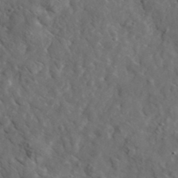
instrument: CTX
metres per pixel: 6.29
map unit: lHvf
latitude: 35.5560
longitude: -86.5168
